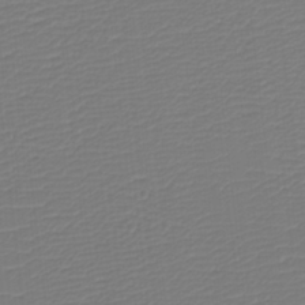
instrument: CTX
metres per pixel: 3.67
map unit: eHh
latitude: -5.5588
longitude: -84.5168
